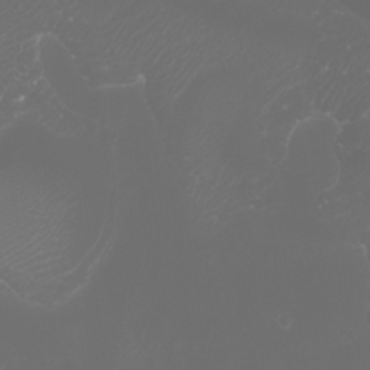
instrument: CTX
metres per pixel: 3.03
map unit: Htu
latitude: -7.1998
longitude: -73.7450
